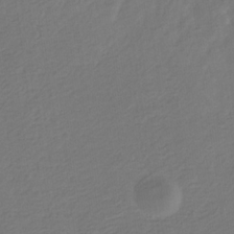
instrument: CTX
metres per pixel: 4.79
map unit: eHb
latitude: -30.5385
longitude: 68.3495
